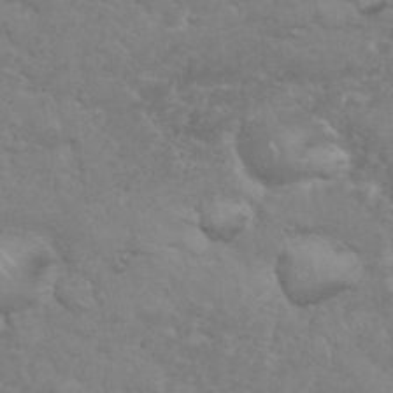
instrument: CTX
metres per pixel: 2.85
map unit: eHh
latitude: 35.8583
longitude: -62.5357
